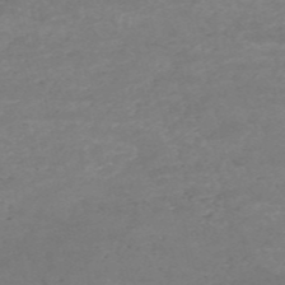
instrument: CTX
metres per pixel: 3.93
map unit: HNb
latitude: -54.9164
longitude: -44.8191
